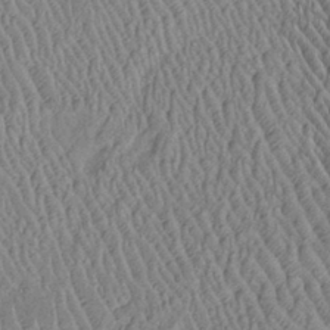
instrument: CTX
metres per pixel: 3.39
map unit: Htu
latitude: -6.1417
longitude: 152.9730
